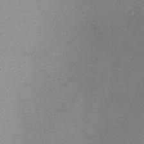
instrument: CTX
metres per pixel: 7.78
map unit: eHh
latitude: -4.5196
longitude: -78.7247
